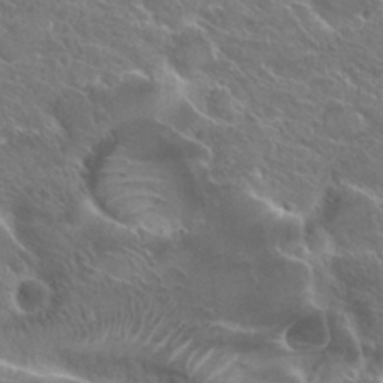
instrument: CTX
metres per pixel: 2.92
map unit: Hto
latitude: 27.1214
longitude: -39.5371
